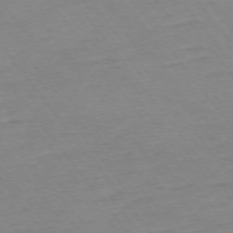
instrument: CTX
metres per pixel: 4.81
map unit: Ap
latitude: -75.2187
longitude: -80.4601
